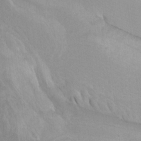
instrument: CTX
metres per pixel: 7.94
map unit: Htu
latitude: -3.8044
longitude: -74.1956
